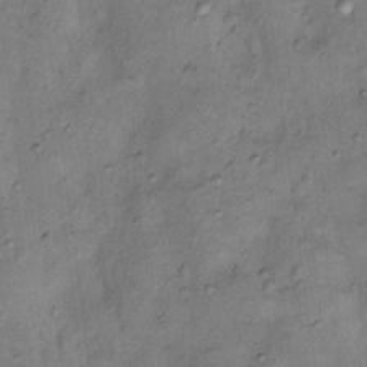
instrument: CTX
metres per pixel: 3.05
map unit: Nhu
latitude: 11.2159
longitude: -28.7624
